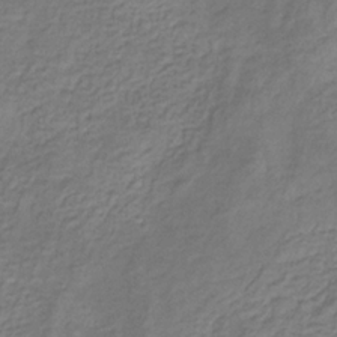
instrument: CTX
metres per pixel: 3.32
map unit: eHb
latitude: -31.0486
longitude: 71.2187
